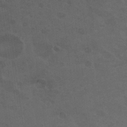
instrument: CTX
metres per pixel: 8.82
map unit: Nhu
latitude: 29.7827
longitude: -51.9150
